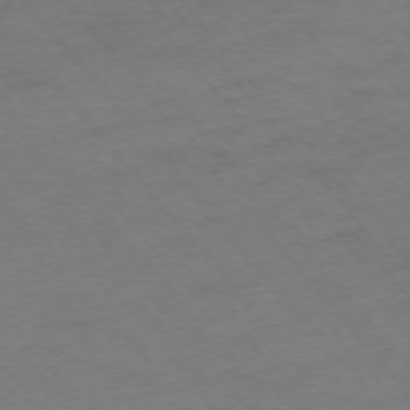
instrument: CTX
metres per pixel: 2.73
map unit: Ap
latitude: -75.4644
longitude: -70.4034
